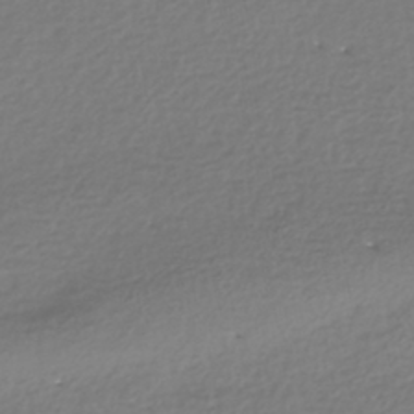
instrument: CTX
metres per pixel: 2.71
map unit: HNhu
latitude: -42.7274
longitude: 97.0865
